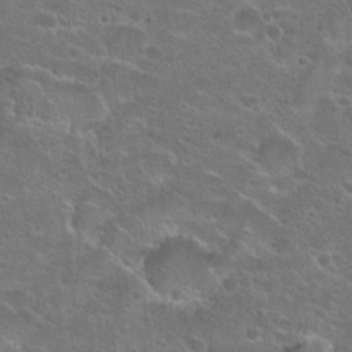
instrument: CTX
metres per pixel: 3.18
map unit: Hto
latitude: 23.1403
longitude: -44.2711
